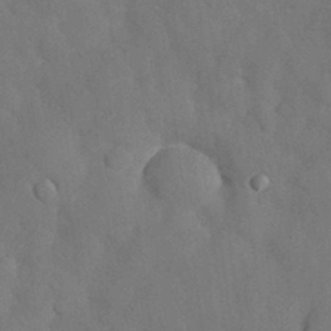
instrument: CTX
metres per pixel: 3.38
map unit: Nhu
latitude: 27.7261
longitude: -70.4223
